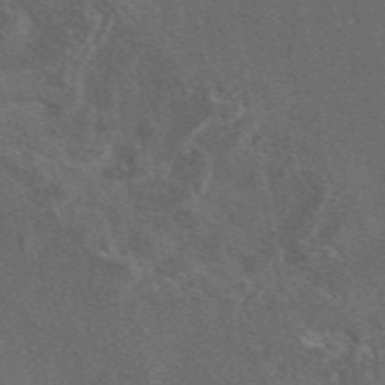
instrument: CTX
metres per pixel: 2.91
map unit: eAb
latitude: 46.6491
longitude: 108.7085
